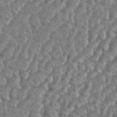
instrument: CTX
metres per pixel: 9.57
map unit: eHh
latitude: 37.5560
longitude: -137.4427
